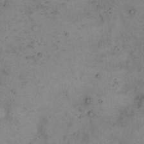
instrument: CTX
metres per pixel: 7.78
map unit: eHh
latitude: 15.2726
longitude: -63.6316
